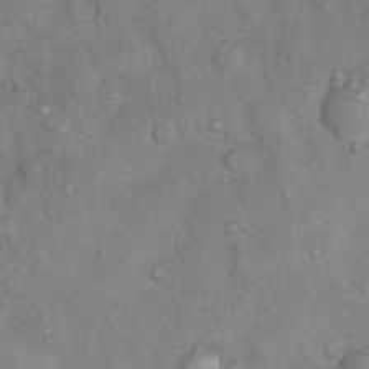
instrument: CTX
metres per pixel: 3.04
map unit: Nhu
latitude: 7.3671
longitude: -23.5938
